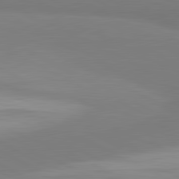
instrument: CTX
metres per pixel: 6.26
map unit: lApd
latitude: 81.5560
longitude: 158.7274
